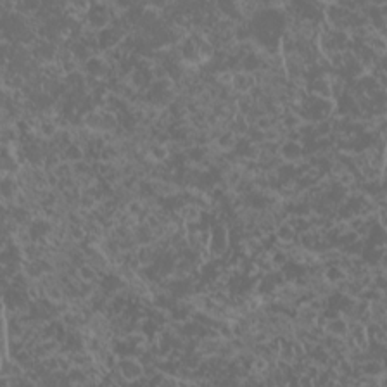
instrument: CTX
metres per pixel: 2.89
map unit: HNhu
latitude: -1.6722
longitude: 10.6896
